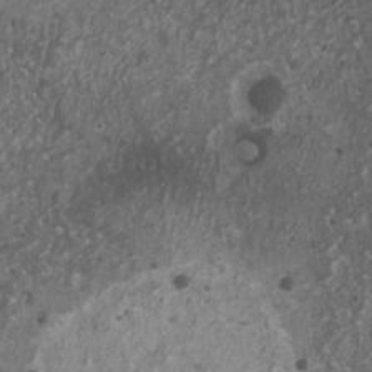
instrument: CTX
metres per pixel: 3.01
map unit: HNhu
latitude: 0.9135
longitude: 4.3306
